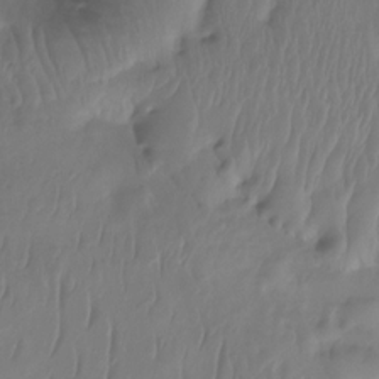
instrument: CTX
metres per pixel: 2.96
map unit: Htu
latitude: -14.9920
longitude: -46.9892
